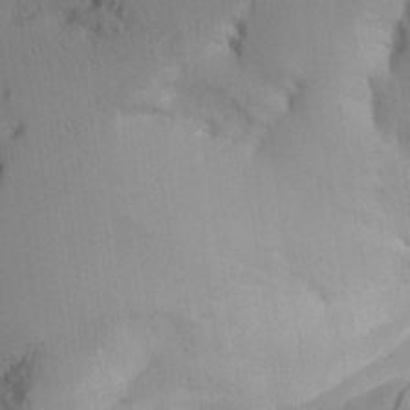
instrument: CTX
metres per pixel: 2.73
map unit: Aa
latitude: 25.2348
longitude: -132.6113
